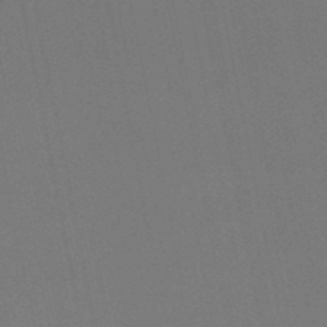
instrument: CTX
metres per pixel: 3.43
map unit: eHb
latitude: -50.1984
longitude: 75.9178
